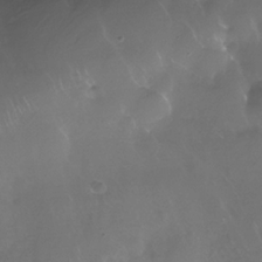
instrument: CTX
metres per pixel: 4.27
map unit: Nhe
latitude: -32.8219
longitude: -92.8002
